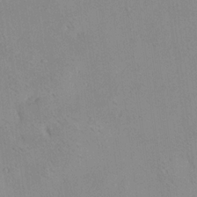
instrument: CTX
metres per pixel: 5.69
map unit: Aa
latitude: 19.1214
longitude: -140.6868
